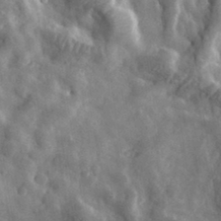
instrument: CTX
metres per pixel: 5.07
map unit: lHvf
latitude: 33.8394
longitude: -86.3278
